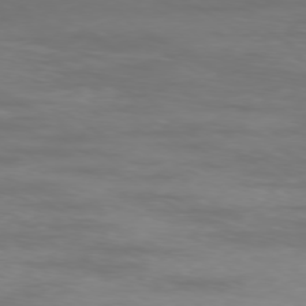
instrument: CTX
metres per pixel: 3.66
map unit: Ap
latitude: -79.1053
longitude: -93.1592
